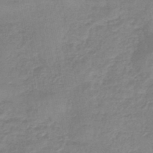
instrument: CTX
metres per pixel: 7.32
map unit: eHb
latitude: -45.6344
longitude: 83.4076
